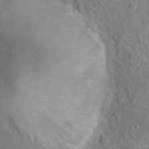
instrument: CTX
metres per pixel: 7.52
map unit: Hto
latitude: 16.6113
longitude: -42.0822
